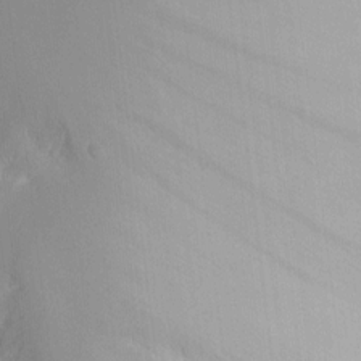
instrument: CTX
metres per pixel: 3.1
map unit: HNhu
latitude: 7.5938
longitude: -5.1592
